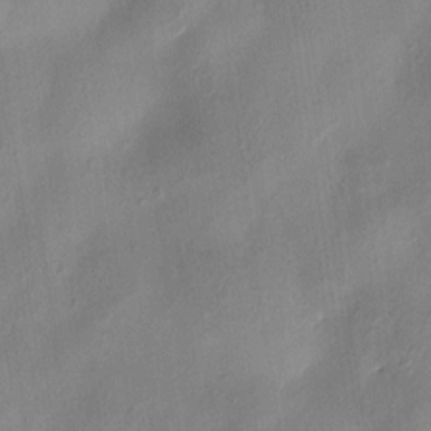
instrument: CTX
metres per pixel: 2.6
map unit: HNhu
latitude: 3.3481
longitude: -7.5371
